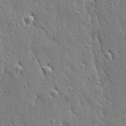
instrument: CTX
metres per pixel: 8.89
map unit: Ave
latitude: 20.8569
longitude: -136.2334
